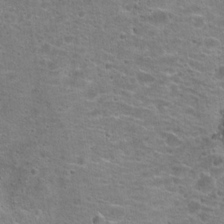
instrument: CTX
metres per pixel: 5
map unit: Hto
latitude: 20.0633
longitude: -41.5560
